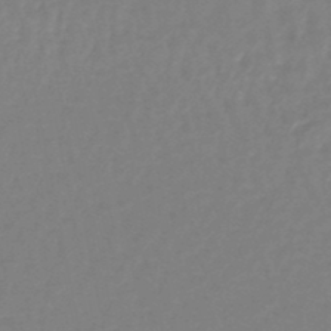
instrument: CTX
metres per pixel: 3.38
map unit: eHb
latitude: -46.1983
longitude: 81.5399
